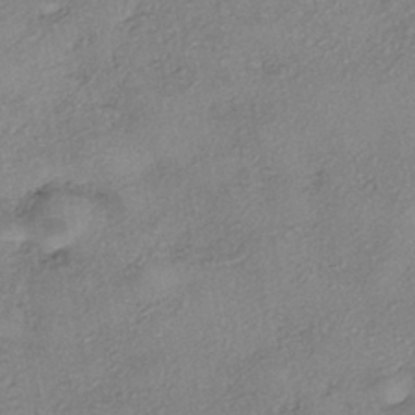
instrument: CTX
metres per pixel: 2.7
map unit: eHh
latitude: -42.1605
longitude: 119.9556
